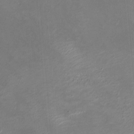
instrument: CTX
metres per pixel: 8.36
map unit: Ht
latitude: -6.2928
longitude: -26.2334
